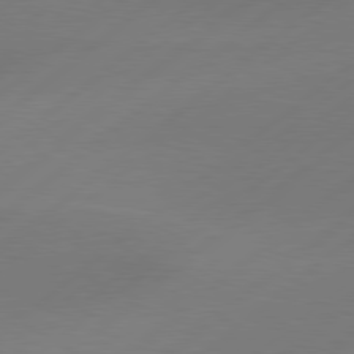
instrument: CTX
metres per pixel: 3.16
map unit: Hpe
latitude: 78.9325
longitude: -131.9717
